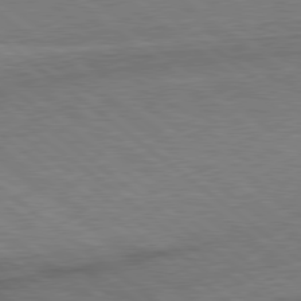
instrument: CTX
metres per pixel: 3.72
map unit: lApd
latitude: 78.8380
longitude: 179.1053
